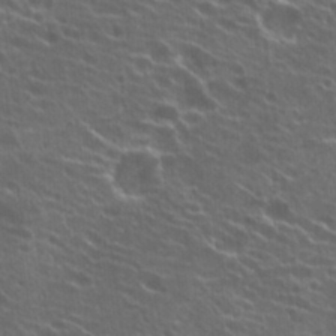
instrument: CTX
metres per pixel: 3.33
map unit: Hto
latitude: 22.4790
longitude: -40.5923
